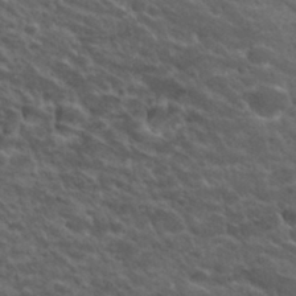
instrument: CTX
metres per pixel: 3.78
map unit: Hto
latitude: 33.6883
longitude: -50.3089
